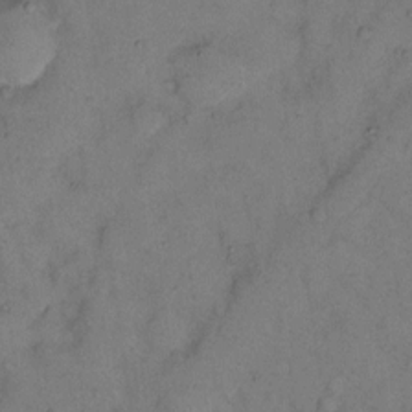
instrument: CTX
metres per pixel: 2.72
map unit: eHh
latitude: 12.6869
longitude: -63.0081
